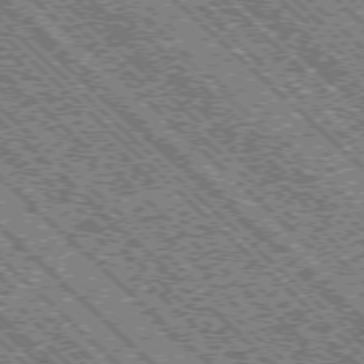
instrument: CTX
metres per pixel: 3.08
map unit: Ap
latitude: -76.1228
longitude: -96.4601
